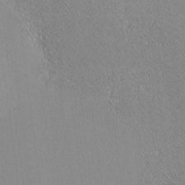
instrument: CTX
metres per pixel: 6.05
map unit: lHvf
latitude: -12.5574
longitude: -104.1578
